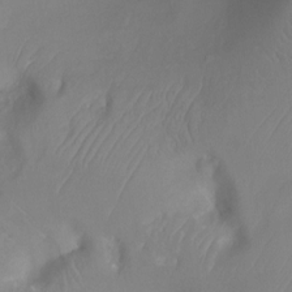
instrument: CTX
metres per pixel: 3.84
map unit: Ht
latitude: -5.2942
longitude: -26.4223
